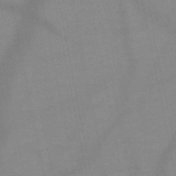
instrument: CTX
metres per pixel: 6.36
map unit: HNb
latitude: -49.2187
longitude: -40.4223
